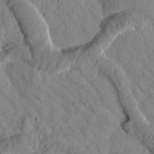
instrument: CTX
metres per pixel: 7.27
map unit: Htu
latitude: 1.6316
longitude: 176.1795
